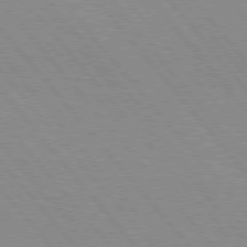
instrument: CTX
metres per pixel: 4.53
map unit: Hpe
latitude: 76.3278
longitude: -153.2726
